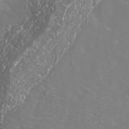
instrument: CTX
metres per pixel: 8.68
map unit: Nhe
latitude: -36.0850
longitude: -91.0647
